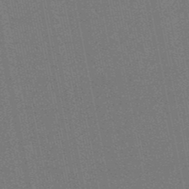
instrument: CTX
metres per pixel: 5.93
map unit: eHb
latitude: -49.9745
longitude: 79.1242
